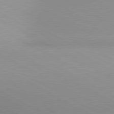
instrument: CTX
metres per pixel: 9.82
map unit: lApd
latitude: 80.8002
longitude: 135.2754
